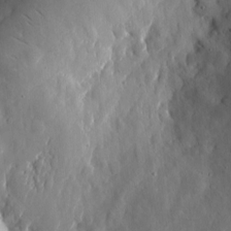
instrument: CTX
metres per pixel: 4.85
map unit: eHh
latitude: 6.9514
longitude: -72.7247
